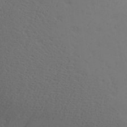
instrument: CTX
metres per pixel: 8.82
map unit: Aa
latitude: 17.3293
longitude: -125.5371
